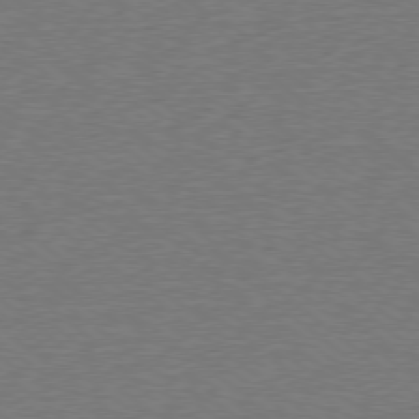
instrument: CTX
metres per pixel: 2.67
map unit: Ap
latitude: -78.5573
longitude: -82.3278
